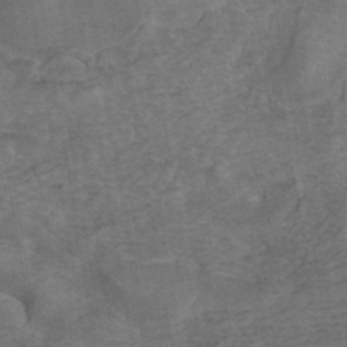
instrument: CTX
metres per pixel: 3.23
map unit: ANa
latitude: 42.8947
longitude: 16.7841
